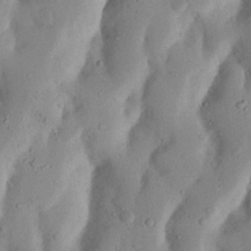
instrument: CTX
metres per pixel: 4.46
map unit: Nhu
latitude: 17.8017
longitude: -75.5371
